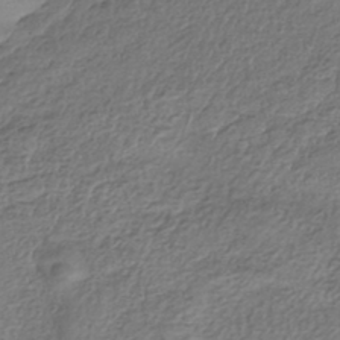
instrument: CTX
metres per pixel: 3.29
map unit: eHh
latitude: -42.2550
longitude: 118.1039
